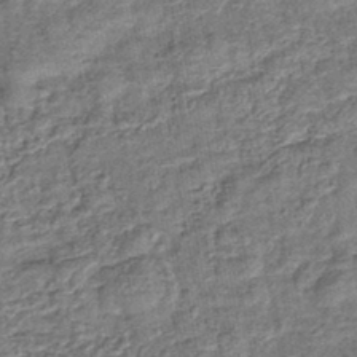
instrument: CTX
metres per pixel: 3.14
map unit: lHb
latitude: -42.7463
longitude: 79.4832
